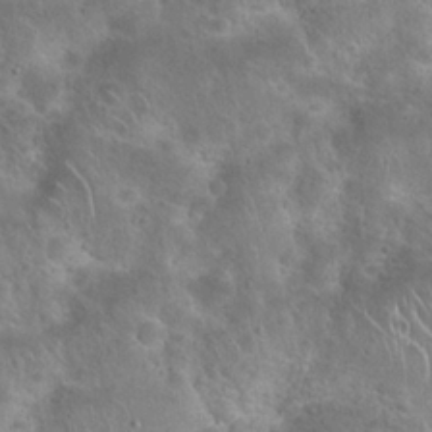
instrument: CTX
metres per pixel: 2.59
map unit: Hto
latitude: 21.8773
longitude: -48.6679
